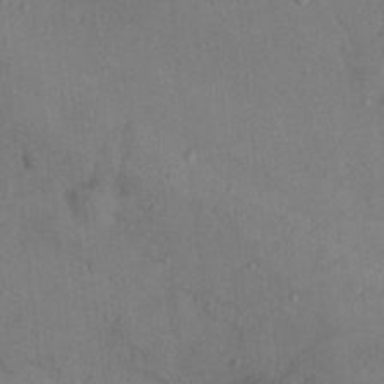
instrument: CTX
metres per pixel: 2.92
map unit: Nhu
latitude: 12.1578
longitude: -26.7813
